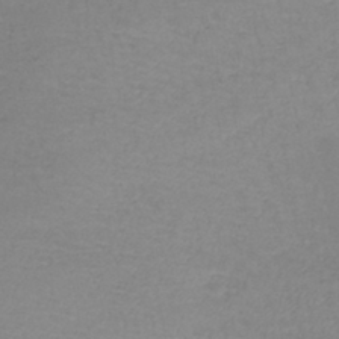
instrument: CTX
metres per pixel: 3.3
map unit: lHb
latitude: -41.8422
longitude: 72.8408
